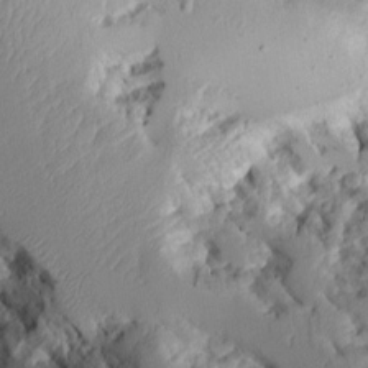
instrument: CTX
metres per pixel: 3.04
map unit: Aa
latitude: 10.3090
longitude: -126.3467
